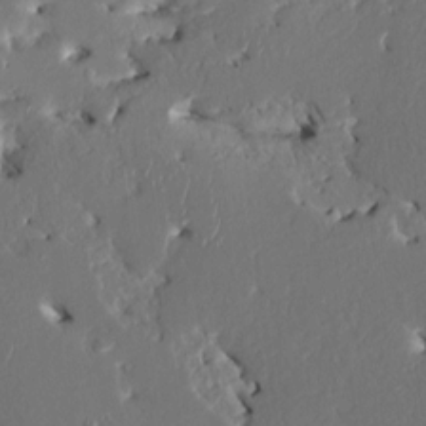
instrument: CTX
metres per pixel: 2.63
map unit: HNhu
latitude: 5.4048
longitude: -5.1214
